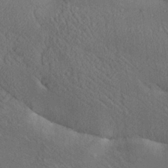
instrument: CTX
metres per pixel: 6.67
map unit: lAa
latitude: 20.8569
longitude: -138.5924
